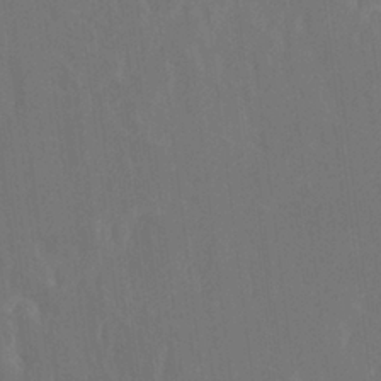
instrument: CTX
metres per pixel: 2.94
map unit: HNhu
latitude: 4.7624
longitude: 12.5196
